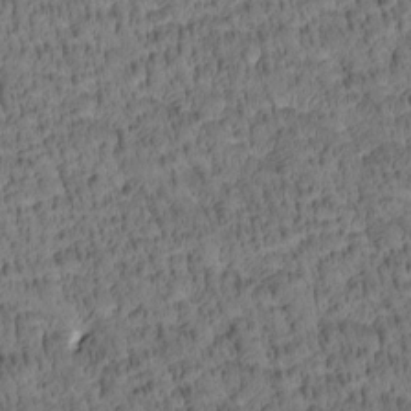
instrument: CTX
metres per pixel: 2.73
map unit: Htu
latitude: -4.4062
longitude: 173.1431
